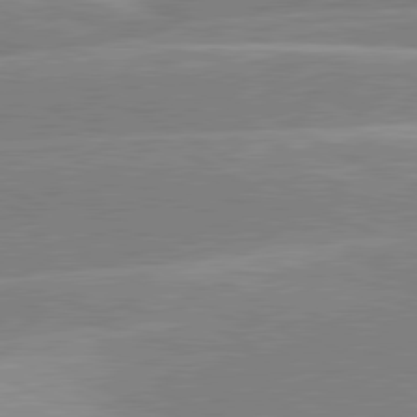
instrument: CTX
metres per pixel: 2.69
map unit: lApd
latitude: 80.7813
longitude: -124.0822
